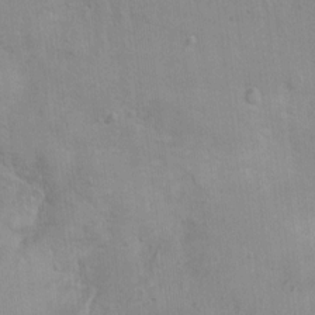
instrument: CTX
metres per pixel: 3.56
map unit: Nhu
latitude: 0.1577
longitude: -16.6112
